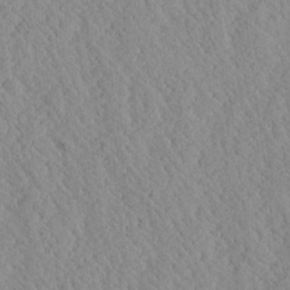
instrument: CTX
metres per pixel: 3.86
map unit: Ave
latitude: 24.1388
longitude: -133.8205
